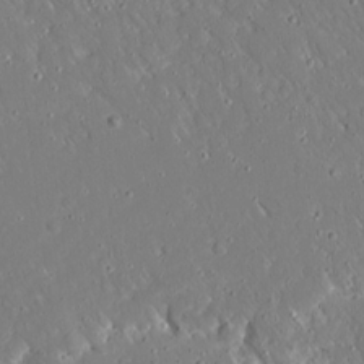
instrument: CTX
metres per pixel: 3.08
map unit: Ave
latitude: 15.7261
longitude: -140.4978
